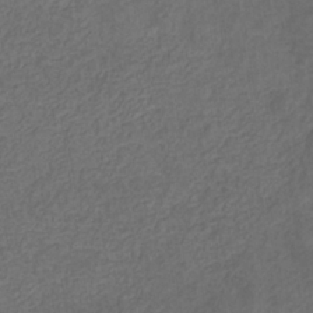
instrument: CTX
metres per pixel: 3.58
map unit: eHb
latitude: -32.0472
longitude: 72.5007
